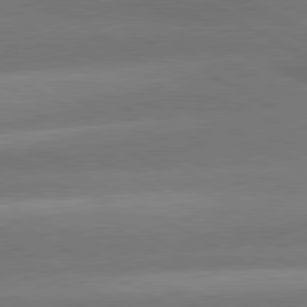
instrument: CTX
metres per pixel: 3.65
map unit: lApd
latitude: 80.7624
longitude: -146.4979
